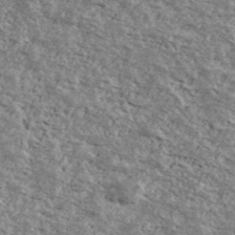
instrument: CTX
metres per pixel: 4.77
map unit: Ave
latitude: 40.9702
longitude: -108.8947
